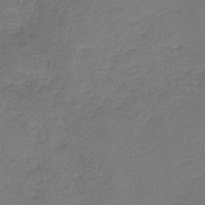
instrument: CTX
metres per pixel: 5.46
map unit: HNb
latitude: -34.7085
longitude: 52.4440
